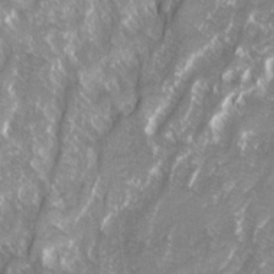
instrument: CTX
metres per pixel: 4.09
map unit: Ave
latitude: 14.8002
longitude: -134.1577
